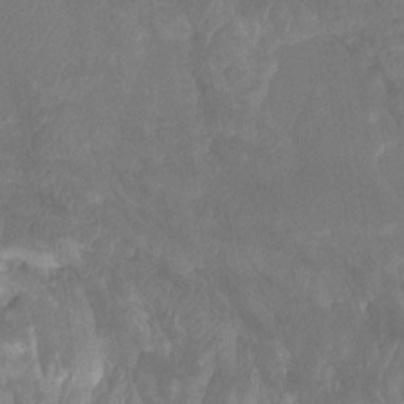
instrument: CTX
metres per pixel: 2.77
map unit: Ht
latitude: -14.1039
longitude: -57.5938
